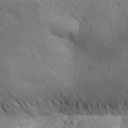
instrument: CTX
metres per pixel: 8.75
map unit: Aa
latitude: 31.0459
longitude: -143.6694
